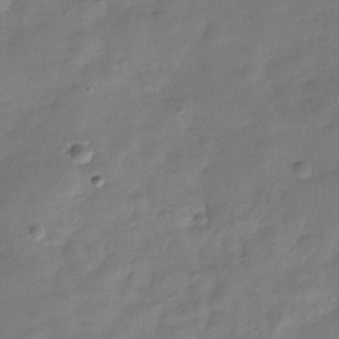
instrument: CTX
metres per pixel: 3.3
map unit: Hve
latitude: -31.6722
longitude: 93.1431
